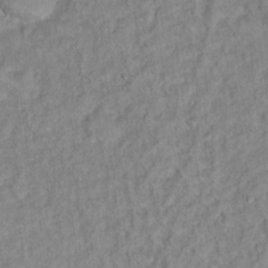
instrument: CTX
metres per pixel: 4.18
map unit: Hto
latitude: 13.0270
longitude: -37.5560
